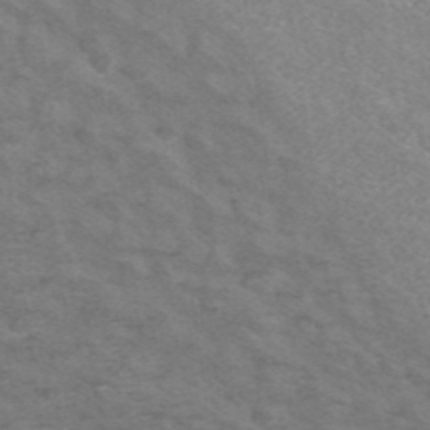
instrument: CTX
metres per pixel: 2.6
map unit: ANa
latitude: 42.4412
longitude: 25.9745
